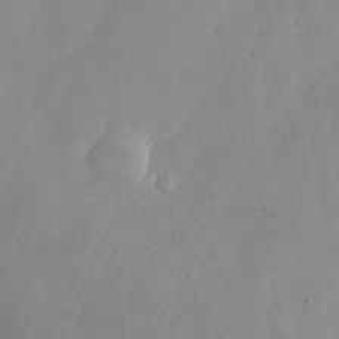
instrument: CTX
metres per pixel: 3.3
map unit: Nhu
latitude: -24.4440
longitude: -70.8191
